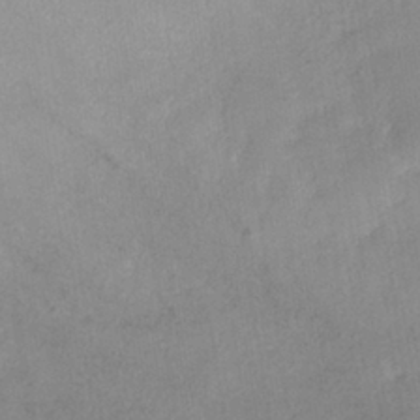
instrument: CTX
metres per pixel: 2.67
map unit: HNhu
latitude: -39.5588
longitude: 95.2565
